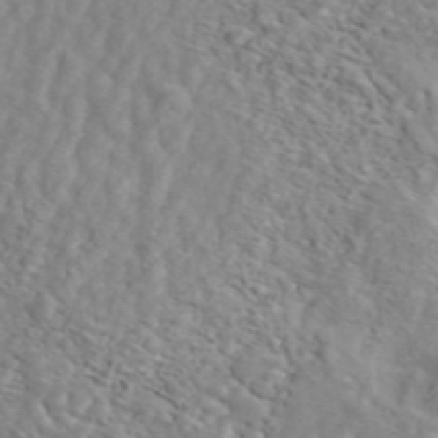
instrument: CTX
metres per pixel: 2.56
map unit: ANa
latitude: 44.3656
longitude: 21.4643
